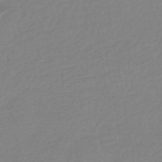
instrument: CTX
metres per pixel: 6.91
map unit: HNhu
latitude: -44.2551
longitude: 90.0283
